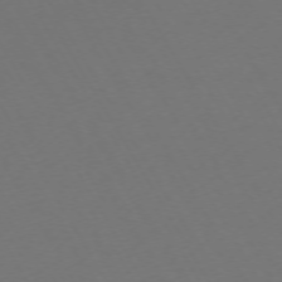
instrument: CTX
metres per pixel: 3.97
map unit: Ap
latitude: -74.2551
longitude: -68.7813
